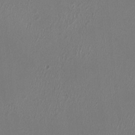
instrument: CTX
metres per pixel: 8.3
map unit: HNhu
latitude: -0.0094
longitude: 0.5952
